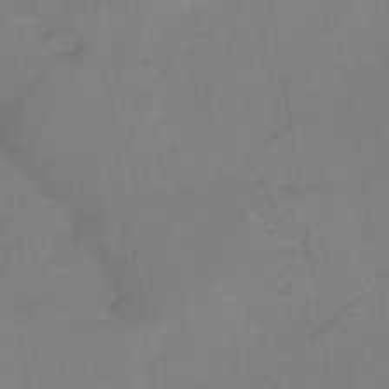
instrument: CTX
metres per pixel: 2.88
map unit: HNb
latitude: -44.7841
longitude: -38.3089
